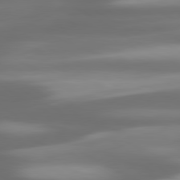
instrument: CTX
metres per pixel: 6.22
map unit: lApd
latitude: 80.2145
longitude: -138.9703
